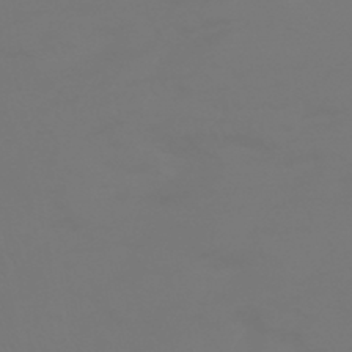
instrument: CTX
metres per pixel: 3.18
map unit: HNhu
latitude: -46.6518
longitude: 90.5574
